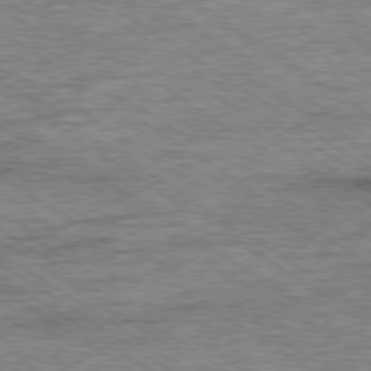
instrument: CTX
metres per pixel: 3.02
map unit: Ap
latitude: -79.8800
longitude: -78.9136
